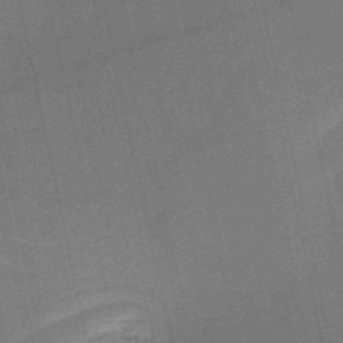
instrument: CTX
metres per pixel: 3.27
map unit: HNb
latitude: -51.5210
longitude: -42.1956
